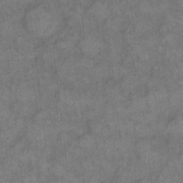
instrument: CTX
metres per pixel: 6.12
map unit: eHh
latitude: 13.8206
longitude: -64.8380
